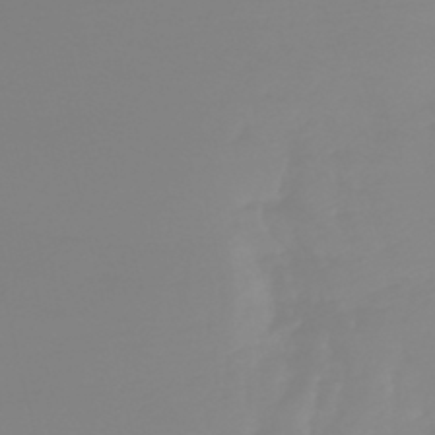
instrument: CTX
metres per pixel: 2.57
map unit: eHb
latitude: -45.1998
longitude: 82.4062
